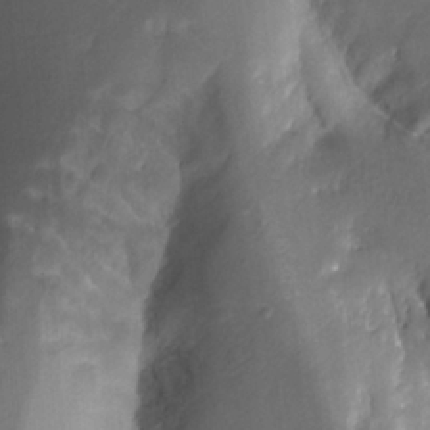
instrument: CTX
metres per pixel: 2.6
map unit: Htu
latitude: -12.4440
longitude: -73.9528
